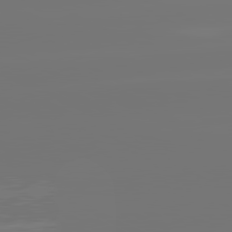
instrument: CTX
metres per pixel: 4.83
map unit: lApd
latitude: 81.0458
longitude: -152.4979
